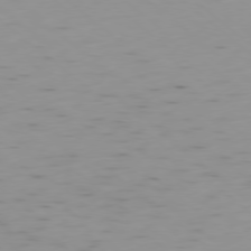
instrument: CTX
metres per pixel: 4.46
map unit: Ap
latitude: -78.5007
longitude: -63.6505
